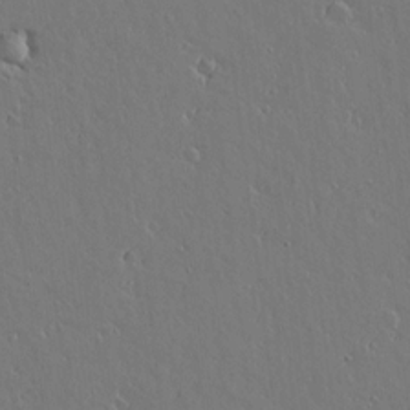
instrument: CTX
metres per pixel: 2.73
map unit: lAvf
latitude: 15.3671
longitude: -126.6680
